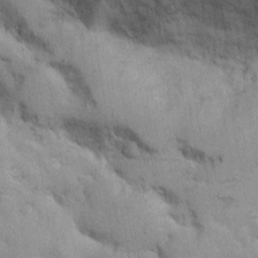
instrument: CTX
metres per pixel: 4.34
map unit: Htu
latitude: -4.0661
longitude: 150.9352
